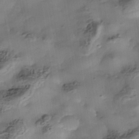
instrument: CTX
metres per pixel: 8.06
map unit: Nhe
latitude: -38.0094
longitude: -117.4049
